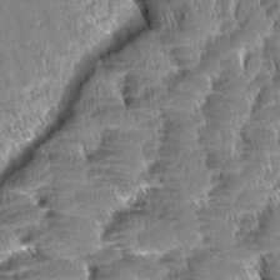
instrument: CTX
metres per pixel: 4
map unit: Aa
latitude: 8.5168
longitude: -132.8191
